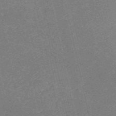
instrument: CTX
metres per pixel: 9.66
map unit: HNb
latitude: -54.6519
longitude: -40.3089
